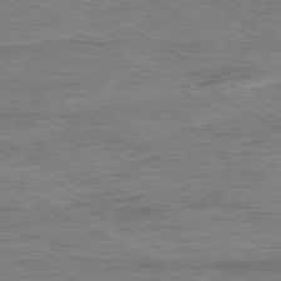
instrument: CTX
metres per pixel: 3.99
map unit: Ap
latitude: -80.2173
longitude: -77.4804
